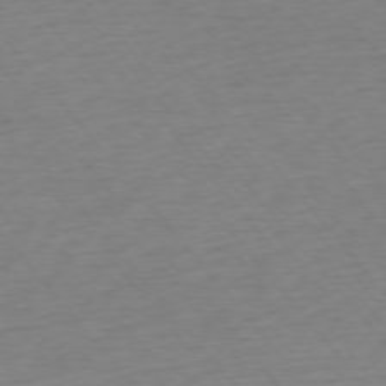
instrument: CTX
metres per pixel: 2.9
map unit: Ap
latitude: -76.1039
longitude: -64.7813
